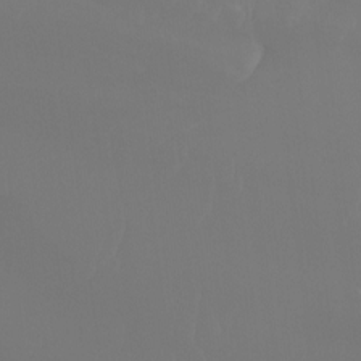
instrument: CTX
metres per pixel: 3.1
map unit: Htu
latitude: -13.3321
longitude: -70.8380
